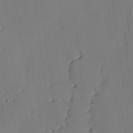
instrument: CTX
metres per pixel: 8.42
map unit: lAvf
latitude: 26.5735
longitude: -111.1214
